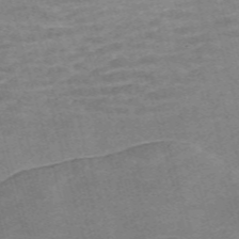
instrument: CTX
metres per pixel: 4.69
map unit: Nve
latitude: -59.1809
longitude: 65.1054
